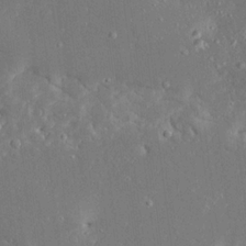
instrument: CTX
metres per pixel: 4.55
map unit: Ave
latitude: 17.2726
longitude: -140.5734
